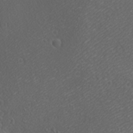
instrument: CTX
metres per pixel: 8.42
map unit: Ave
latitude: 21.8584
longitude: -137.0648
